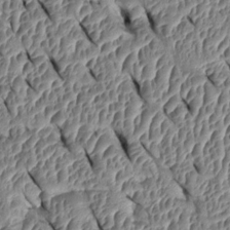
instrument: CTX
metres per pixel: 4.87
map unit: Htu
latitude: 1.4615
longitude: 148.1228
